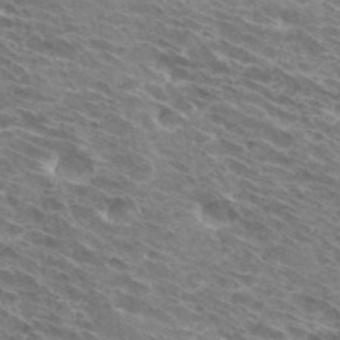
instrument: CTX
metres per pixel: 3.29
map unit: Hto
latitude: 32.3089
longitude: -42.6302
